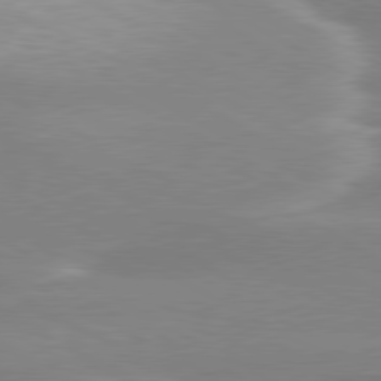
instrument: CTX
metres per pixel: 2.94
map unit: lApd
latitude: 79.8017
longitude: -114.6679
